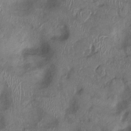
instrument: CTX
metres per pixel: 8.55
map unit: Ht
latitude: 0.0444
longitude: -12.8380
